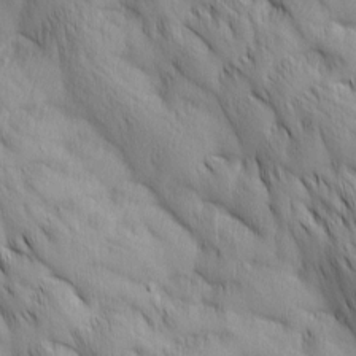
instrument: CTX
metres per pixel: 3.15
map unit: Ave
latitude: 12.7058
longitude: -105.9339
